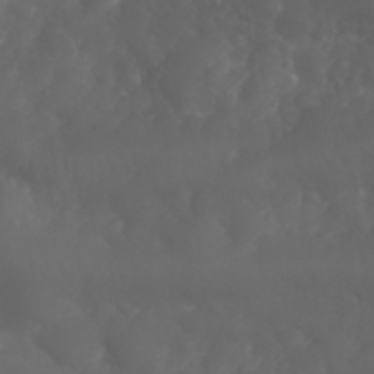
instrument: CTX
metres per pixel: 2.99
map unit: Nhu
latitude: 26.3656
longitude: -63.8773
